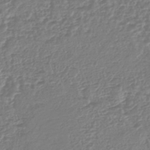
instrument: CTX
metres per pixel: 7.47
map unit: lHb
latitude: -43.2942
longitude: 77.6722
